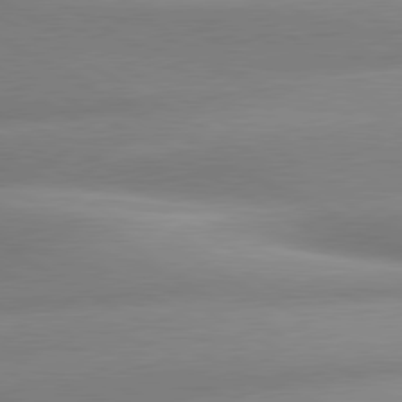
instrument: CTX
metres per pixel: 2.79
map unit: lApd
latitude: 80.1767
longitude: -158.0444
